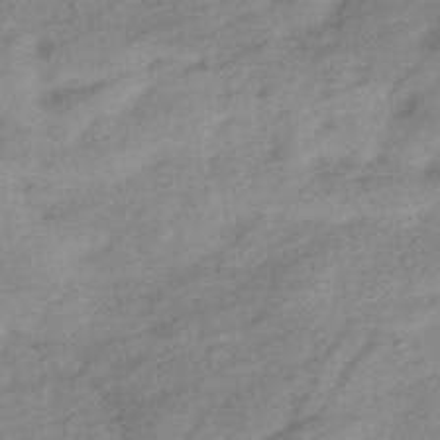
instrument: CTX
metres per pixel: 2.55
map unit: eHb
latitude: -41.0297
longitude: 83.3510
